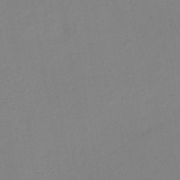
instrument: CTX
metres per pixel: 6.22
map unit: lHb
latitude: -40.7274
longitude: 74.5574
